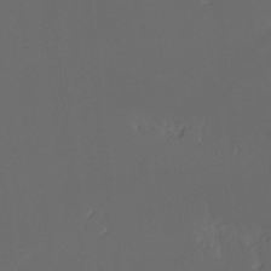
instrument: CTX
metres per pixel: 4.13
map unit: Hto
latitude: -7.6344
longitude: -46.8380
